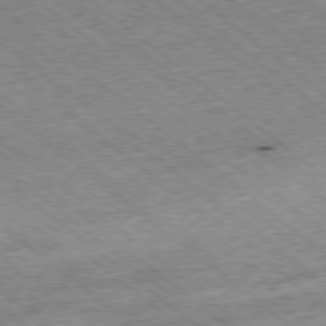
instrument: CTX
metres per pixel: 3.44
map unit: Ap
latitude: -78.7841
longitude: -51.4048
